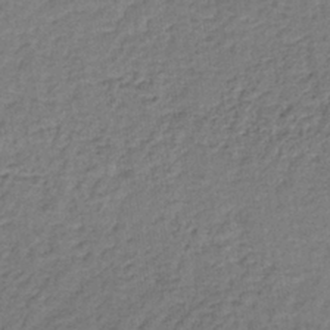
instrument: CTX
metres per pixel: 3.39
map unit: lHb
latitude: -37.3698
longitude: 59.8989
